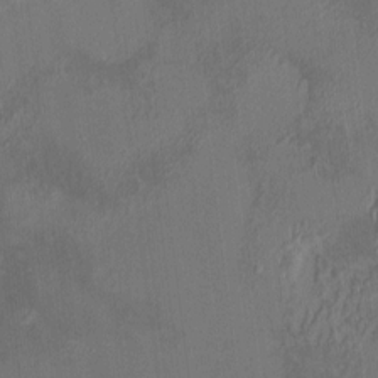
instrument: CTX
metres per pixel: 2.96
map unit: HNhu
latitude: 7.2348
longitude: 10.8597
